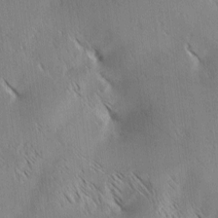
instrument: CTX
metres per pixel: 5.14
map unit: Ave
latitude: 1.9150
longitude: -115.0458
